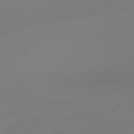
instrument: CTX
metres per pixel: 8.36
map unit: Hpe
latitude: -75.9745
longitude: -14.9703
